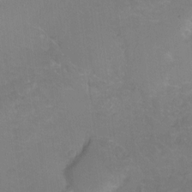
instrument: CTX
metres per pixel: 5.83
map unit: Hto
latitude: -2.5951
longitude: -34.4412
